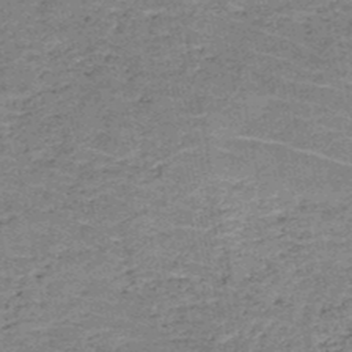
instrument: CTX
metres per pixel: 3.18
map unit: HNb
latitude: -49.7289
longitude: -49.5182
